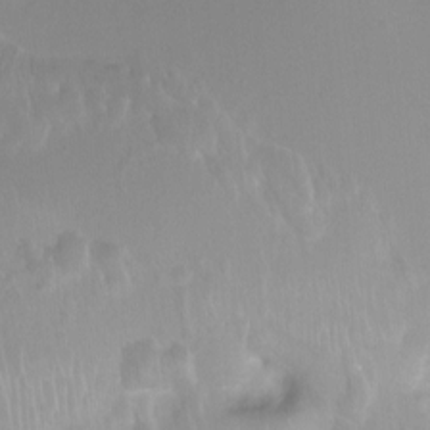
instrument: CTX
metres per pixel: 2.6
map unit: Ht
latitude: -0.8597
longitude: -18.9702
